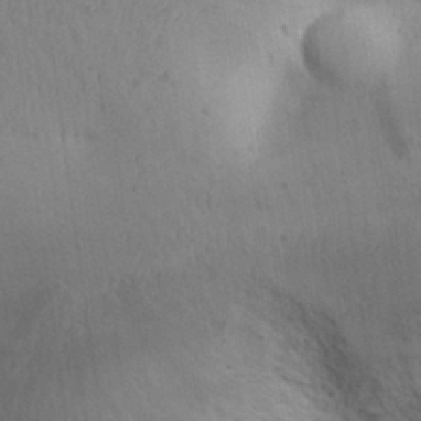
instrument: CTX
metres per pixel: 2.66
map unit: Aa
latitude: 28.9325
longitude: -144.7624
